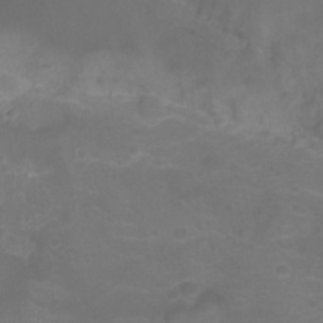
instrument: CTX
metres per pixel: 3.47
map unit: Ht
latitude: -1.6722
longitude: -19.5749
